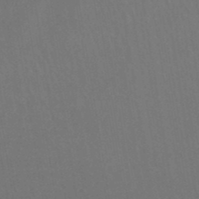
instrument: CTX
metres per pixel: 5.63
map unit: eHb
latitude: -49.7478
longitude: 84.3684
